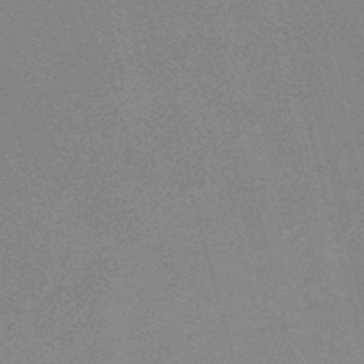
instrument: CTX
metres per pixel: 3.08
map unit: lHb
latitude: -48.8408
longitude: 67.9745
